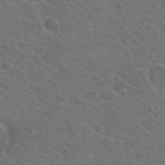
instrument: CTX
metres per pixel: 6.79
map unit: Hto
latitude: 23.8583
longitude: -39.7072
